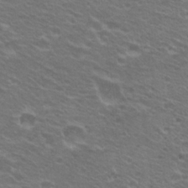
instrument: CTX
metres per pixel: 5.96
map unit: Hto
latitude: 22.7057
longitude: -31.2537
